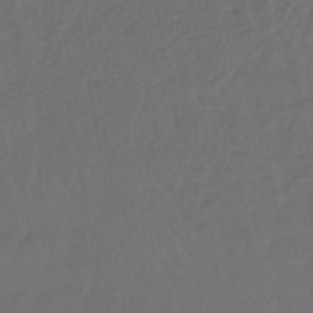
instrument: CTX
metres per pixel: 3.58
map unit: lHb
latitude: -38.9920
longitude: 70.9731
